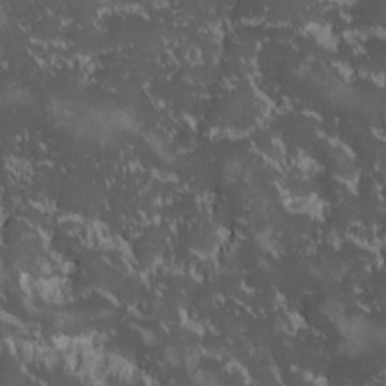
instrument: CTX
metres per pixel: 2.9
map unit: Ave
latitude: -9.8800
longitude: -116.7813
